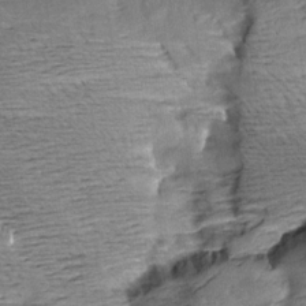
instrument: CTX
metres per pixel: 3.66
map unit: Aa
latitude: 9.4993
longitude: -141.8205
